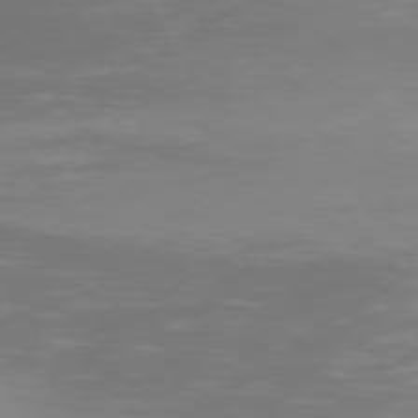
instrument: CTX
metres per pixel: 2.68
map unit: Hpe
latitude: 74.4601
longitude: -125.1403
